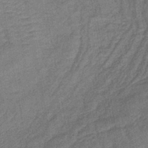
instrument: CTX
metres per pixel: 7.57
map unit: lHb
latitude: -43.5777
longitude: 80.2929
